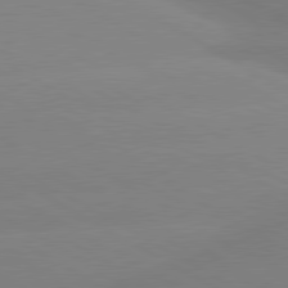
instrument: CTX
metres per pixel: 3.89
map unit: lApd
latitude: 80.2900
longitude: -153.2915
